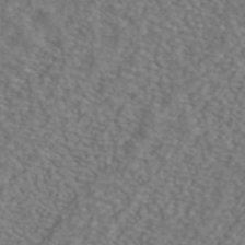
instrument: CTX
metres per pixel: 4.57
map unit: ANa
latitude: 43.3293
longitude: 28.8219
